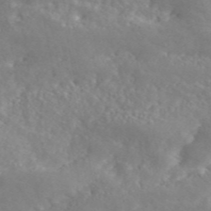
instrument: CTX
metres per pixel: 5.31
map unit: ANa
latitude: 46.8758
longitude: 26.2739
